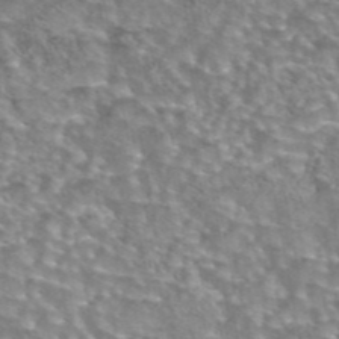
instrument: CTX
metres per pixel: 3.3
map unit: eAb
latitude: 44.1200
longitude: 104.6518
